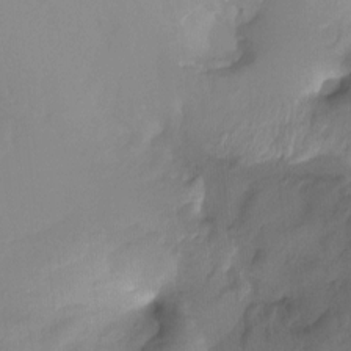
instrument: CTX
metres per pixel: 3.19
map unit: Htu
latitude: -13.2376
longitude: -49.7450
